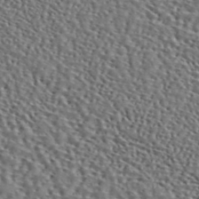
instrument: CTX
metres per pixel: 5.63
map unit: ANa
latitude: 45.9150
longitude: 49.7289
